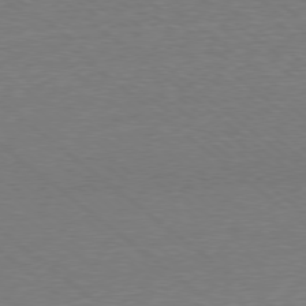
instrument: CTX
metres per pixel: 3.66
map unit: Ap
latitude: -78.7463
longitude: -82.4601
